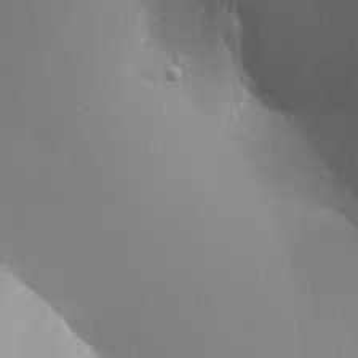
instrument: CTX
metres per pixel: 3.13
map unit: Aa
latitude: 18.4223
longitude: -142.2145
